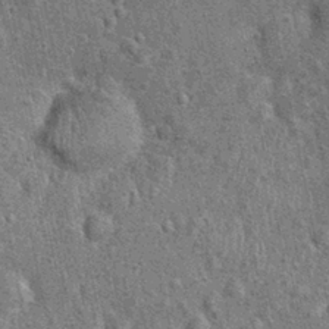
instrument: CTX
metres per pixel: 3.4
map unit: Nhu
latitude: 0.5923
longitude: -16.0633
